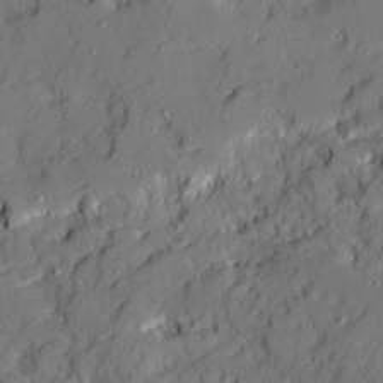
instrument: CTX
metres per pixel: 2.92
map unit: Ave
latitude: 19.1781
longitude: -128.9136
